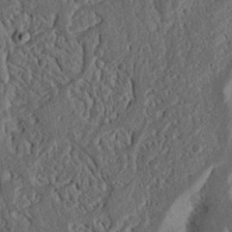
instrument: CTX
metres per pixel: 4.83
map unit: Nhu
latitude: 15.7828
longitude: -74.4790
